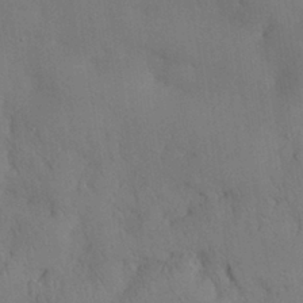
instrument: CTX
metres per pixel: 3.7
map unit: Nhu
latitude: 28.0633
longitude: -69.9150
